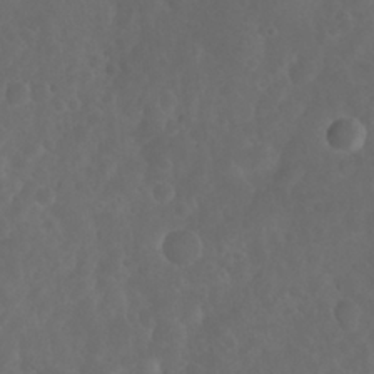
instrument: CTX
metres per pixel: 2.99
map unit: Nhu
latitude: 27.1403
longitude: -65.2915
